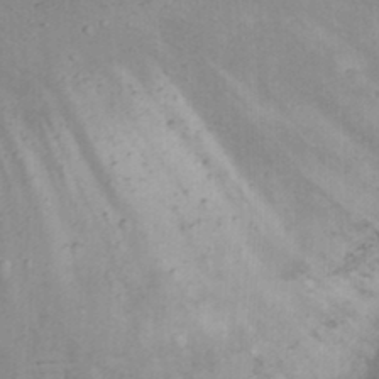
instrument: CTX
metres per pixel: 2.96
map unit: Nhu
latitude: 22.0444
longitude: -70.4979
